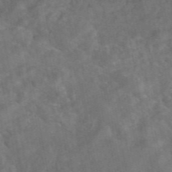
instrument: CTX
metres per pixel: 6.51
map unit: eAb
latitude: 46.8002
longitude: 127.7099
